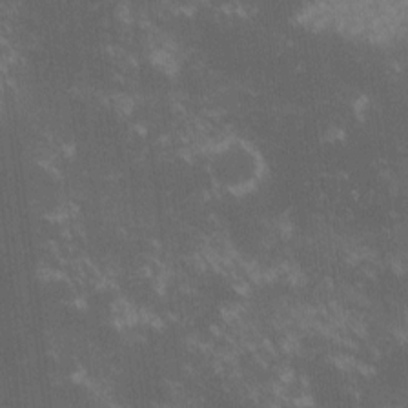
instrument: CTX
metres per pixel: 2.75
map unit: lHvf
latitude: -14.5385
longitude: -103.1592
